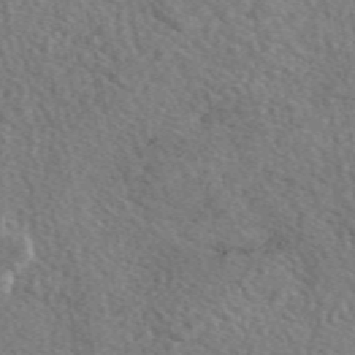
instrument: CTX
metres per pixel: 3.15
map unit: eAb
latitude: 49.9150
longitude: 111.5588
